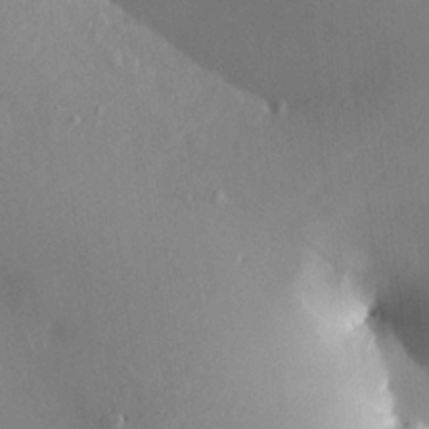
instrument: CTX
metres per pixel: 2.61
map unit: HNhu
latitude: 12.8002
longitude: 11.3510
